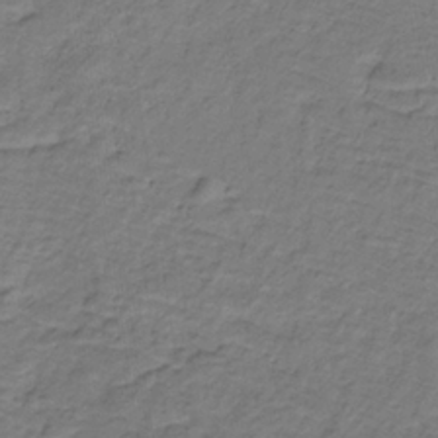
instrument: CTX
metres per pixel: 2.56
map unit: lHb
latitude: -32.0283
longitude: 65.9178
